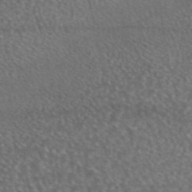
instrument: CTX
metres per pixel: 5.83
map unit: eAb
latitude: 45.3481
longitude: 114.7463
